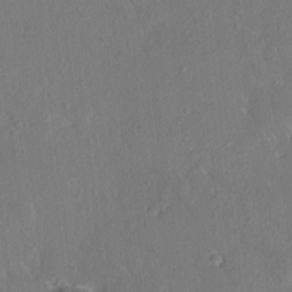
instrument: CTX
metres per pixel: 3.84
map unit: HNhu
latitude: 8.1767
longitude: 4.3306
